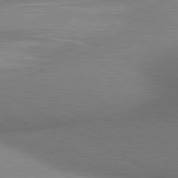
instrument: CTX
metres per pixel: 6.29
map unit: lApd
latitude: 81.0269
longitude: 135.8233
